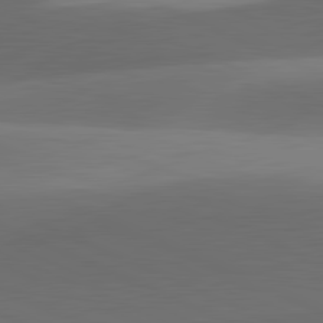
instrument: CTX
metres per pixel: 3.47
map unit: lApd
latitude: 81.6505
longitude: 133.3321
